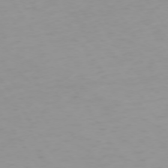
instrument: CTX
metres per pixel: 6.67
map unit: Ap
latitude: -74.4062
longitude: -80.4223
